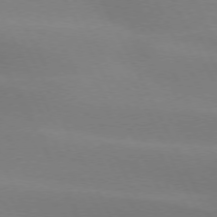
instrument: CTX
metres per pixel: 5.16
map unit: lApd
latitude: 73.5183
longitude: -48.2334
